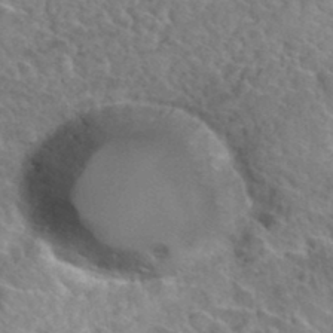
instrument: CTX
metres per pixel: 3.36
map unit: Hto
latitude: 35.9339
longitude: -47.4616
